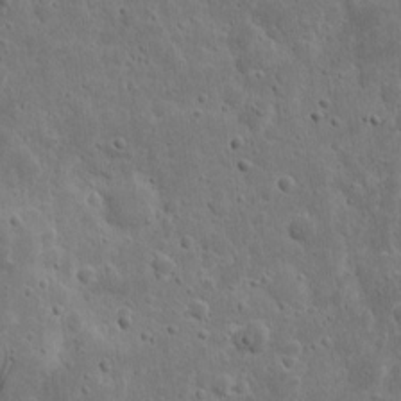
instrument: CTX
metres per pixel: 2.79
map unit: eHh
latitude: 10.8380
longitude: -73.2348
